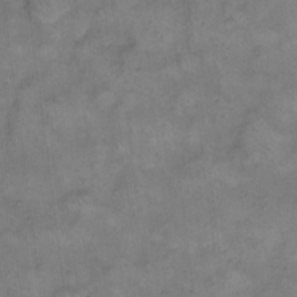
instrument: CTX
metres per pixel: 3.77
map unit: eHh
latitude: 13.7450
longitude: -65.3293
